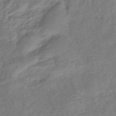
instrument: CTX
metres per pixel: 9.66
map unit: eHb
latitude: -38.1795
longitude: 75.9556
